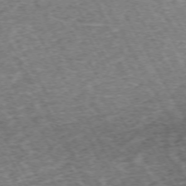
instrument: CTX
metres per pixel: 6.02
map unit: Hpe
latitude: -72.1039
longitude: 12.5385
